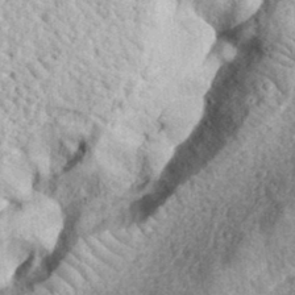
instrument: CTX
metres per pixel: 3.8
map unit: eHh
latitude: 35.2537
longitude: -78.6491
